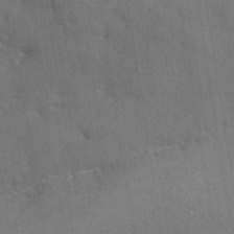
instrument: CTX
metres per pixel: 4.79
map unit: Ave
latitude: -8.0850
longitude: -120.5357
